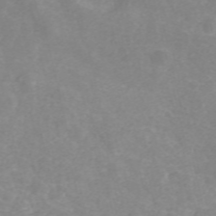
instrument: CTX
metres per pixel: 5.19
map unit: ANa
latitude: 40.8757
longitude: 34.1606
